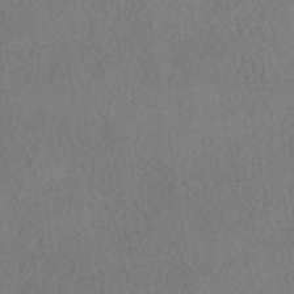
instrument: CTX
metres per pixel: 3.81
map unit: HNhu
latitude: -40.4818
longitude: 102.2362
